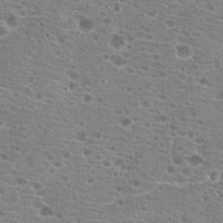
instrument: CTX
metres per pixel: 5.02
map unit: Hto
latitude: 20.9892
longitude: -41.0836
